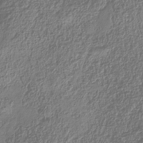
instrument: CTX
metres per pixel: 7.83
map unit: Hve
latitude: -34.1606
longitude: 88.9352
